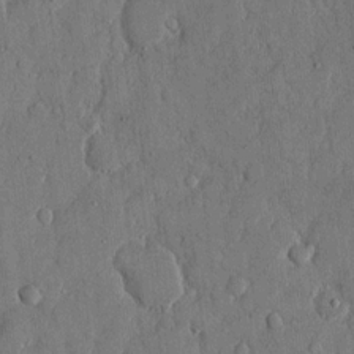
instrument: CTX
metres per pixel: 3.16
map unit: eHh
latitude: 13.2726
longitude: -69.0837
